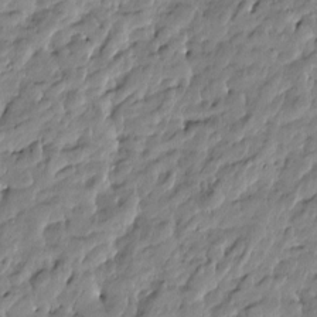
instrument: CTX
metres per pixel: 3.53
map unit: Htu
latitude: -4.6707
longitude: 177.2376
